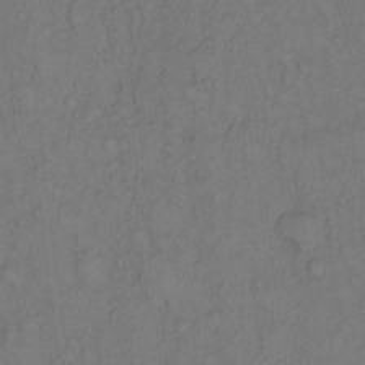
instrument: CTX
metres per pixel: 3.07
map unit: Hto
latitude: 10.1011
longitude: -58.8947
